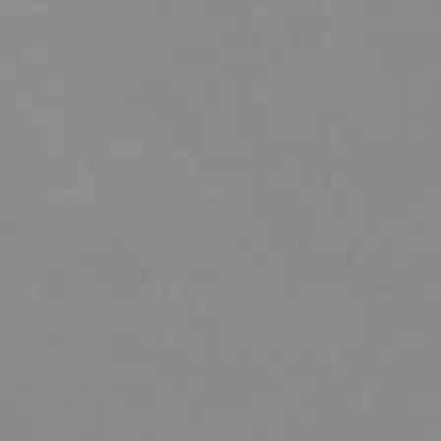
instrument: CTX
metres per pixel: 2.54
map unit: HNb
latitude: -56.0283
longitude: -41.1403
